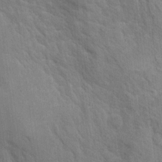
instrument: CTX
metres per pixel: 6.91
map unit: Hto
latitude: 16.3845
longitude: -38.1389
